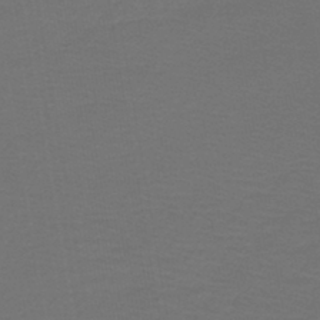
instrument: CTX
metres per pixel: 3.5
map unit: lHb
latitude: -43.7477
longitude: 53.1053
